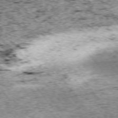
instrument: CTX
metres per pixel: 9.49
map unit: Ap
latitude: -75.1243
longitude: -87.1025
